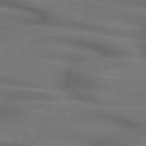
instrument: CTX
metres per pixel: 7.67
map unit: lApd
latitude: 71.8016
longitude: -50.8569
